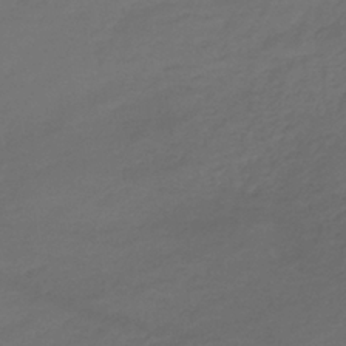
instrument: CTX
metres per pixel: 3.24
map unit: lHb
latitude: -39.0487
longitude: 70.6330
